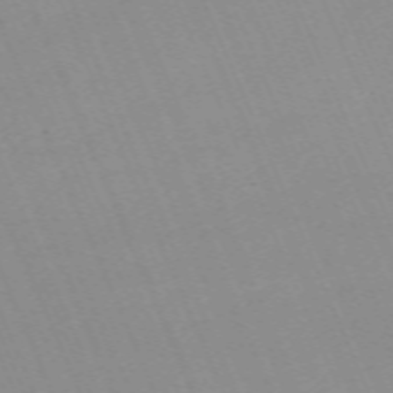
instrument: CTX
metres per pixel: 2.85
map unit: Nhu
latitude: -67.3132
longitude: 39.1431
